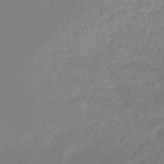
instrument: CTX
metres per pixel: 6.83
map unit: lHb
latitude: -45.3888
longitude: 78.6518
